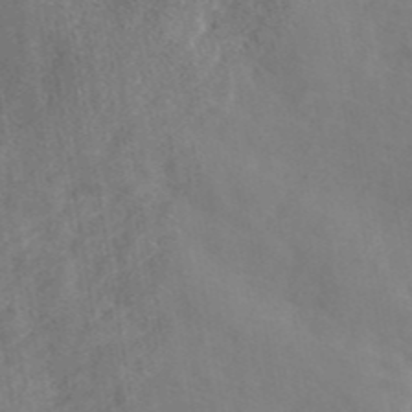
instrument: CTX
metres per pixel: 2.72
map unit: eAb
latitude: 43.6883
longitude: 116.9352
